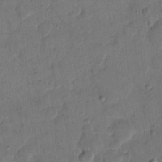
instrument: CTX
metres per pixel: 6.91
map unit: eHh
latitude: 12.3845
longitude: -65.9717
